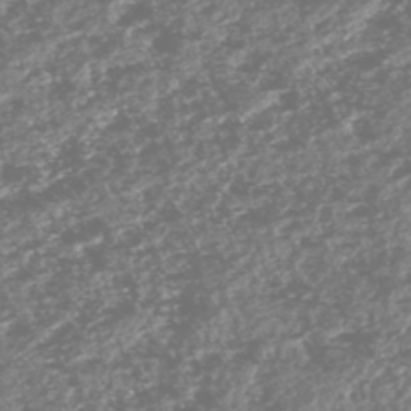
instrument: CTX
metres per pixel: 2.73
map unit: HNhu
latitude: -48.0661
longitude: 31.2943
